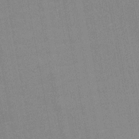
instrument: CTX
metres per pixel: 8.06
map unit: Nhu
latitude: -11.6911
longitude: -21.9150
